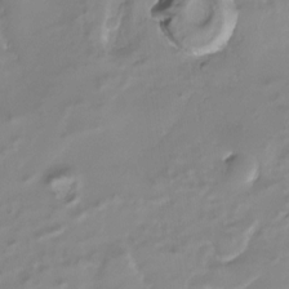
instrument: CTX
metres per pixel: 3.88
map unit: Nhu
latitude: -24.5951
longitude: -71.5560
